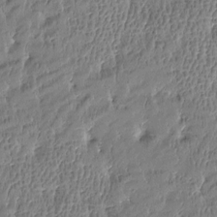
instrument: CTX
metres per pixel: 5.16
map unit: Htu
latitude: -4.0472
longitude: 176.2173
